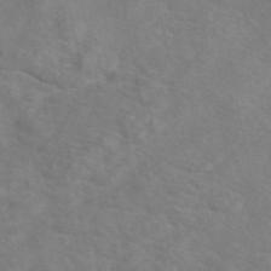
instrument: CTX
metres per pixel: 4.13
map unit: eAb
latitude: 49.9528
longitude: 119.6911
